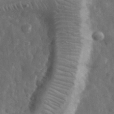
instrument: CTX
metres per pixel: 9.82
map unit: eHh
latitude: 32.9514
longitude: -69.7639
